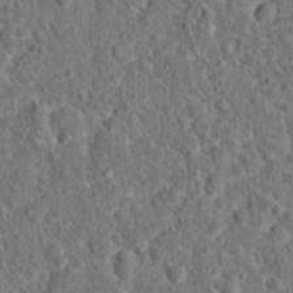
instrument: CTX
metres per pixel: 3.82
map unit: Hto
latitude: 15.7639
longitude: -39.0458
